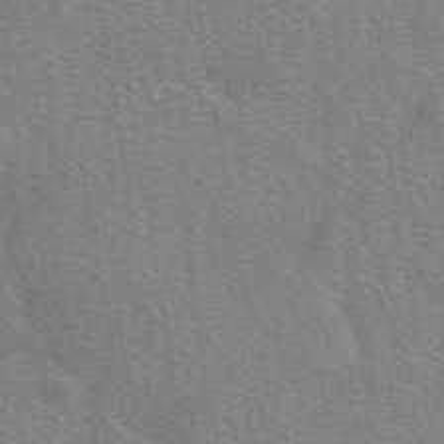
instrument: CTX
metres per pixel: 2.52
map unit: eAb
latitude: 41.4615
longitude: 105.9367
